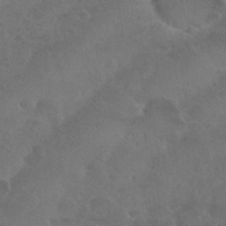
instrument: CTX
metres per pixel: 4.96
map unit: Nhu
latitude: 29.2159
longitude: -52.6680
